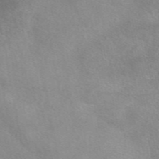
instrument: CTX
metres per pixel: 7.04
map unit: eAb
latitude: 48.1767
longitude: 123.1242
